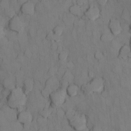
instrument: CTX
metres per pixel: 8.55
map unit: Nhu
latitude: 13.1592
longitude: -29.2159
